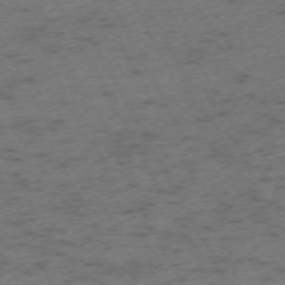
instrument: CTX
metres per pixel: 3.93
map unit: Ap
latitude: -72.7841
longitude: -70.3089
